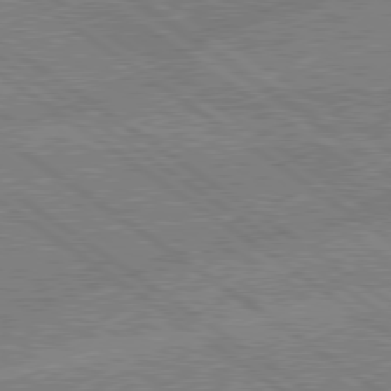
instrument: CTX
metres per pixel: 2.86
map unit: Hpe
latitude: 78.9325
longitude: -145.6505
